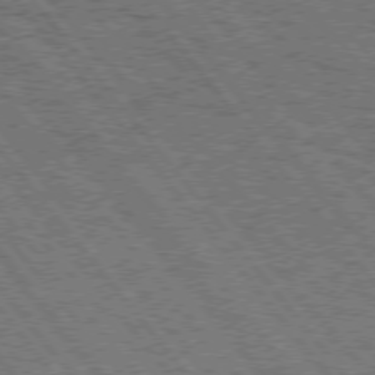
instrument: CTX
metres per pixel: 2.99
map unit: Hpe
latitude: 74.9325
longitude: -150.2144
